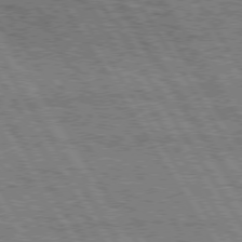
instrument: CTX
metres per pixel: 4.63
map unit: Hpe
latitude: 75.0647
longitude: -154.7435
